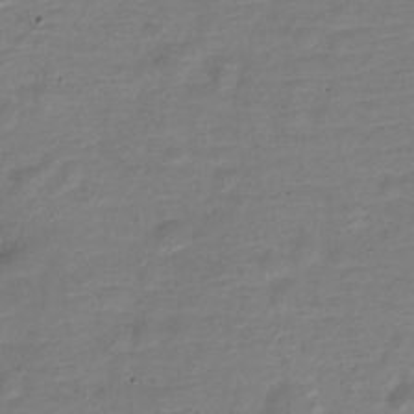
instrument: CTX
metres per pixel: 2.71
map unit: Nve
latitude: -22.9164
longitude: 104.5573
